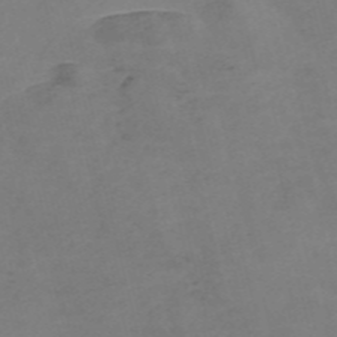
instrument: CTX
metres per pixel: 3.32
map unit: Nve
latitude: -56.9919
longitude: 52.7652
